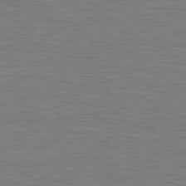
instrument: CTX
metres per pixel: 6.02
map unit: lApd
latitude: 81.2537
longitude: -168.2523
